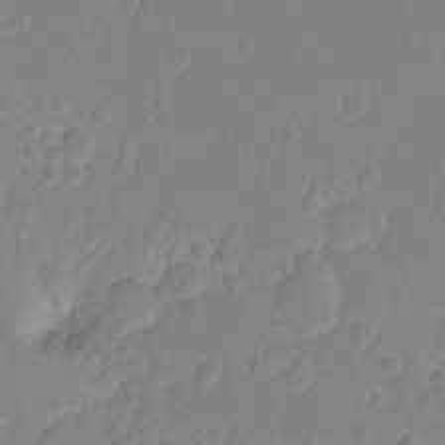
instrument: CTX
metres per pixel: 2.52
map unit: Nhu
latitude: -15.0109
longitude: -25.9906
